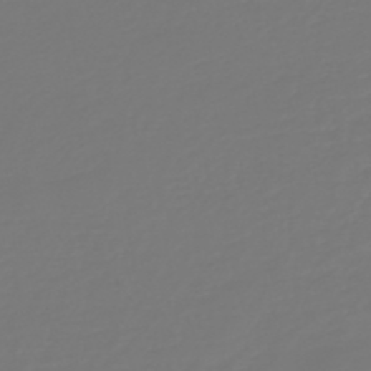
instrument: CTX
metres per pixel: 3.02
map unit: HNb
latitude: -46.8030
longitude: 56.3306
